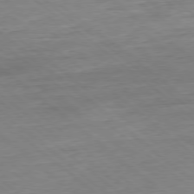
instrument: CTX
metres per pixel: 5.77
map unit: Hpe
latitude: -78.8219
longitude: 11.1242
